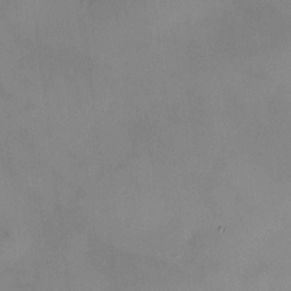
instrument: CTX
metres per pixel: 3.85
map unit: HNhu
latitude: 7.9150
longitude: 9.0108
